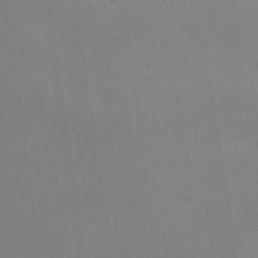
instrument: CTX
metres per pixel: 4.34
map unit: Nhu
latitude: 19.1592
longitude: -73.5560
